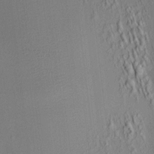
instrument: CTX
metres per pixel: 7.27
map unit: HNhu
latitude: 7.7072
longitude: 14.5007
